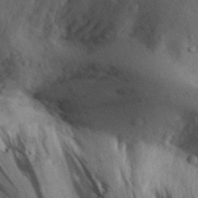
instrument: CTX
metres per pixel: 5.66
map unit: Aa
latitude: 30.3657
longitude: -142.6302
